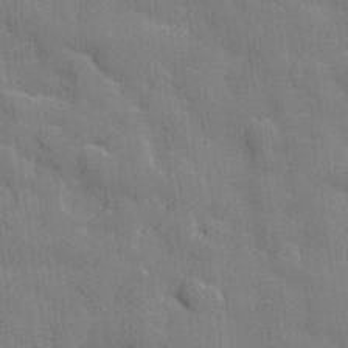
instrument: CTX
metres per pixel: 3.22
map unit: lHvf
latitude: 24.9702
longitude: 142.3495
